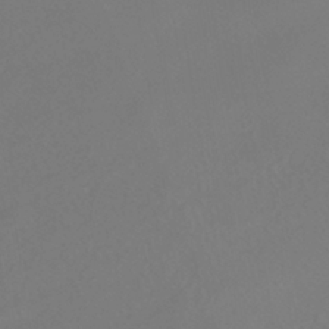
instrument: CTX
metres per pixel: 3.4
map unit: HNhu
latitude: -39.6722
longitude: 98.0472
